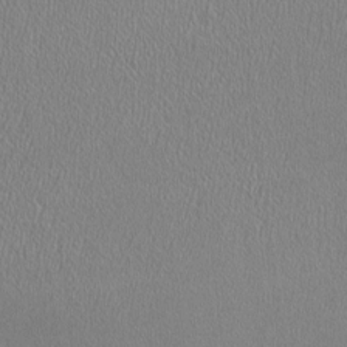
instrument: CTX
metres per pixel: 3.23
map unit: HNhu
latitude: 0.0633
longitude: 0.7275
